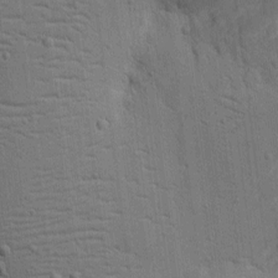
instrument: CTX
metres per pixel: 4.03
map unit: eHh
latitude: 7.1214
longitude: -72.2145
